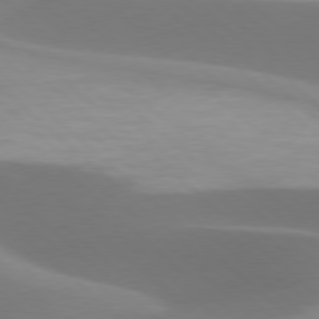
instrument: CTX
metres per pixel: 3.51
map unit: lApd
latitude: 77.9150
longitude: -50.6679
